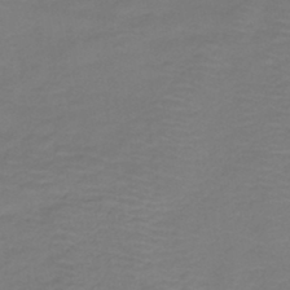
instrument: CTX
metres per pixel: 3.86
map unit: HNb
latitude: -42.8974
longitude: 52.0472
